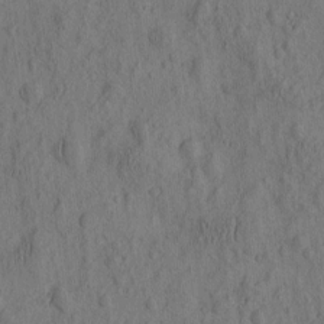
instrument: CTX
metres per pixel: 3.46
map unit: eHh
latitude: -2.4628
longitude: 17.4644
